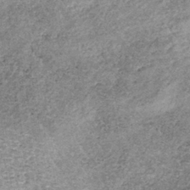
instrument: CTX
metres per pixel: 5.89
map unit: lHb
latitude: -36.8597
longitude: 65.9178
